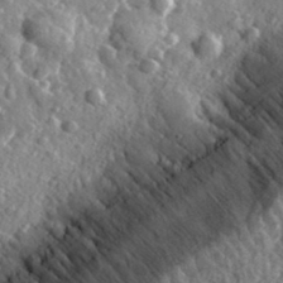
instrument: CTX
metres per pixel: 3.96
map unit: eHh
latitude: 34.4223
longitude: -80.1200
